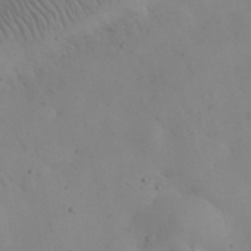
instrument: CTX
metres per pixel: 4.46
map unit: eHh
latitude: 25.9717
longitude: -66.7813
